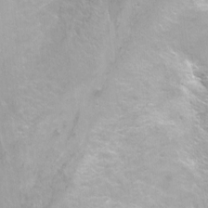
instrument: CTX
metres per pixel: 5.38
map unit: Nhu
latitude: -8.2361
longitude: -43.3293
